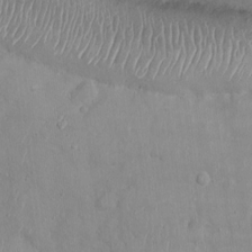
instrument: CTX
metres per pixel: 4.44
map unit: Ht
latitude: -4.2361
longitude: -15.0459
